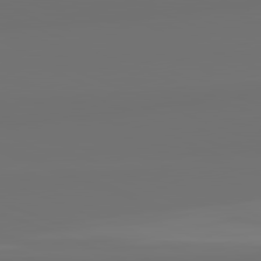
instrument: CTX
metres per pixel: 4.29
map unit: lApd
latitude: 82.2522
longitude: 155.6344
